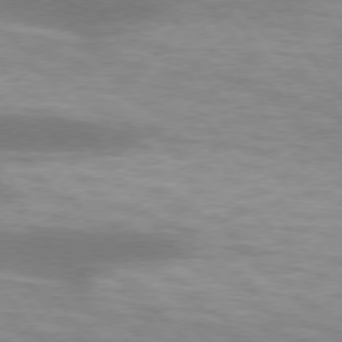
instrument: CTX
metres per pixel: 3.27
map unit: lApd
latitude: 75.0836
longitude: -49.6694
